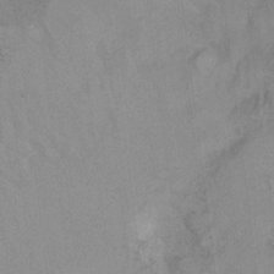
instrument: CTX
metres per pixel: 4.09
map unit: Hto
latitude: 6.6490
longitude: -36.8569
